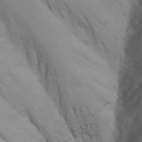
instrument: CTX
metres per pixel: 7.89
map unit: Nhu
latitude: -7.1242
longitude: -90.4601
